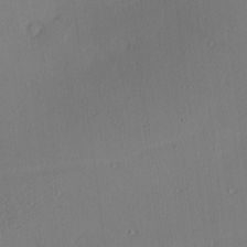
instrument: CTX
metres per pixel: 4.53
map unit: Nhu
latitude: 0.5168
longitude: -77.1781
